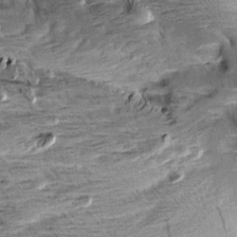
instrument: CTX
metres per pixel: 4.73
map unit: Aa
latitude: 9.4049
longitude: -141.5749
